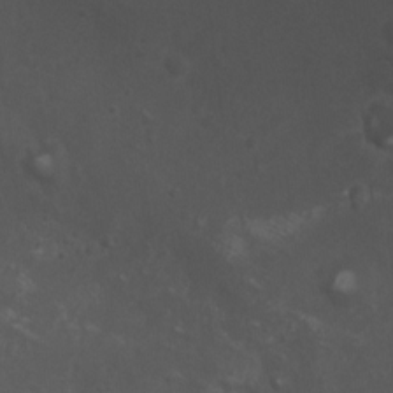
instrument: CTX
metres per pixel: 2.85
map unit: Nhu
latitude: 6.4223
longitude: -20.6868
